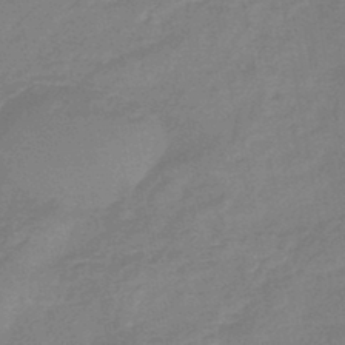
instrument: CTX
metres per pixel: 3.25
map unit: eHb
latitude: -45.3132
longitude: 81.8423
